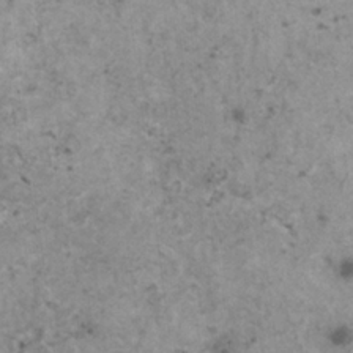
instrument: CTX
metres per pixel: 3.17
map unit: HNhu
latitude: 1.0647
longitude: 4.0661
